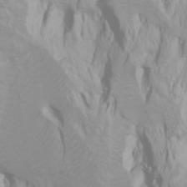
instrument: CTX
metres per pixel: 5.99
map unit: Htu
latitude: -0.5574
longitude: -75.8017
